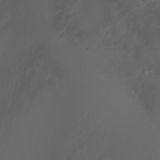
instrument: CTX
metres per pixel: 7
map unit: Nhu
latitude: -5.5966
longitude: -88.4790
